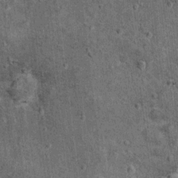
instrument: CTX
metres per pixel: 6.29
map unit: Hto
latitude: 11.8583
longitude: -38.5546
